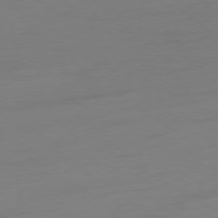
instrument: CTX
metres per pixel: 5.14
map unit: Ap
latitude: -79.1431
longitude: -65.3104
